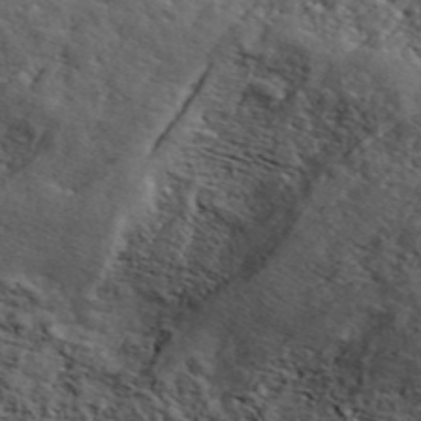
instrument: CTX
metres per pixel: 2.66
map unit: ANa
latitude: 44.1200
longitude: 47.5588
